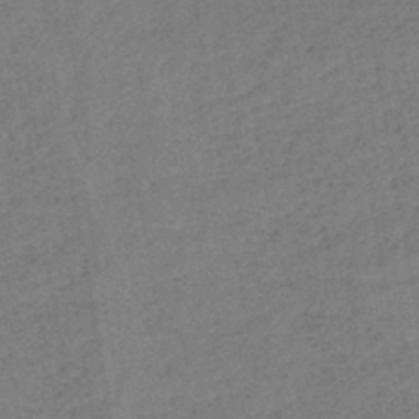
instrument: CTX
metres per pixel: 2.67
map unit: eHb
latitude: -41.9178
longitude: 79.8611
